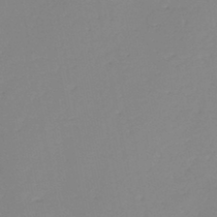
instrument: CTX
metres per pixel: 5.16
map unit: eHh
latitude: -45.2754
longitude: -28.8569
